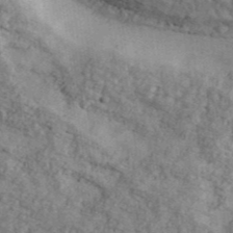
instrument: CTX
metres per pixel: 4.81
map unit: Ave
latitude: 41.1403
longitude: -111.1025
